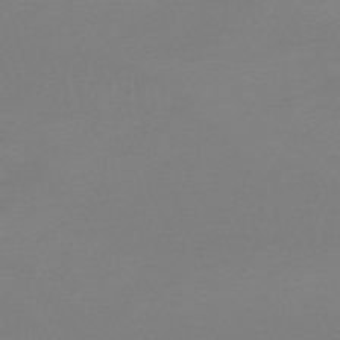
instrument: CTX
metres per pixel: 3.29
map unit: lHb
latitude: -44.5574
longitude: 64.2740
